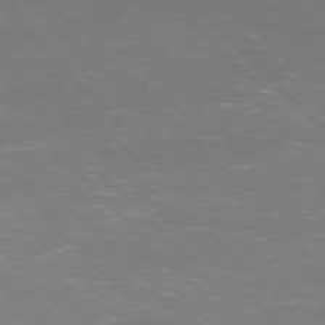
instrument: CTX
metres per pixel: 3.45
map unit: Ap
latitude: -75.9745
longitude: -82.7246
